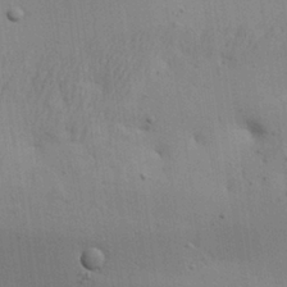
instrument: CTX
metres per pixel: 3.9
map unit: Aa
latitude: 27.3104
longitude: -130.2901
